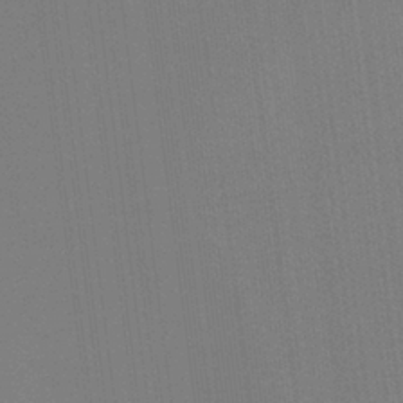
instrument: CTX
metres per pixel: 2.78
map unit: HNb
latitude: -35.2943
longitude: 54.4818
